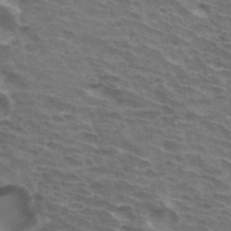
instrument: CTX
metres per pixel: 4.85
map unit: Hto
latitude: 33.3860
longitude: -43.0270
